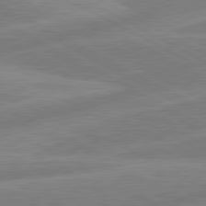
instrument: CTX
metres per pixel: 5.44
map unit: lApd
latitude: 80.9703
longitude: -168.2523
